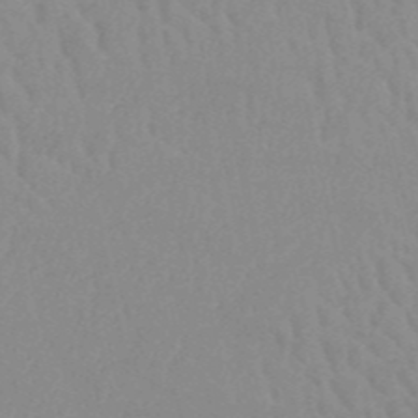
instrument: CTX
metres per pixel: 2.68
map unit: HNb
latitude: -52.6518
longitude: -51.1025
